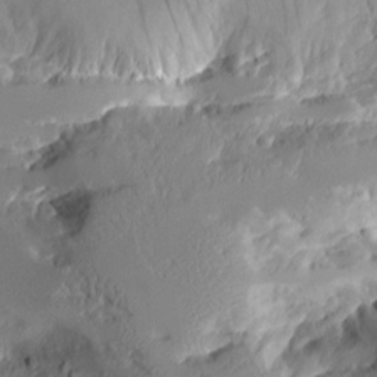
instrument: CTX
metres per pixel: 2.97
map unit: Aa
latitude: 10.9136
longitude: -126.4979
